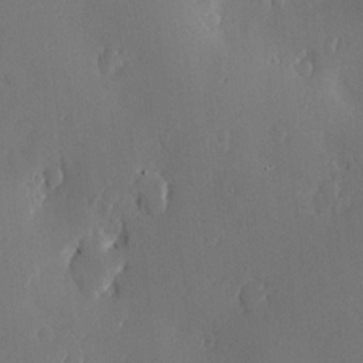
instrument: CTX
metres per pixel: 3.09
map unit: Nve
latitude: -7.8233
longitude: 173.5210
